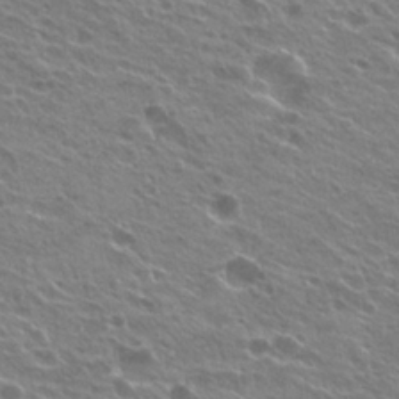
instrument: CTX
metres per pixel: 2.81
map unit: Hto
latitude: 24.1766
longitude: -30.7813
